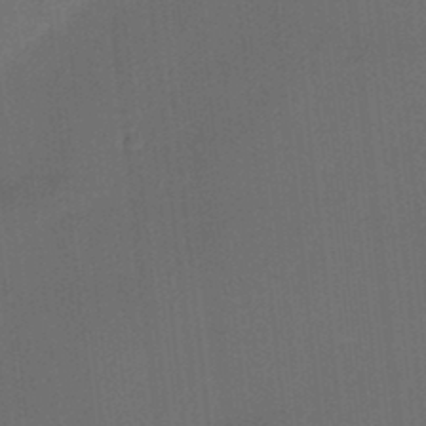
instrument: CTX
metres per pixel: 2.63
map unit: HNhu
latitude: 12.4412
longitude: 10.7841
